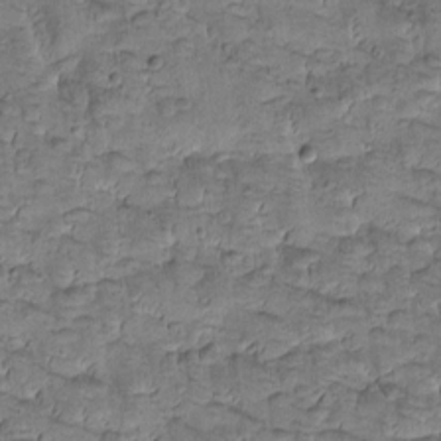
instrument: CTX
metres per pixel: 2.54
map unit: Htu
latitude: -2.8974
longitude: 172.2739
